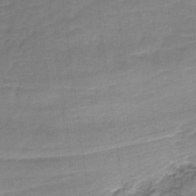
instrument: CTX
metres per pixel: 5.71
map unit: HNb
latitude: -35.6155
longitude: 57.7855
